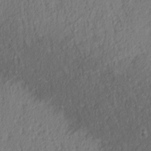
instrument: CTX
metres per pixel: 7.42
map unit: lAa
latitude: 4.2711
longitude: -116.1956
